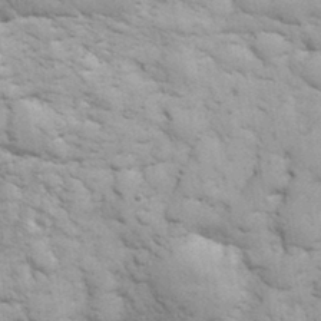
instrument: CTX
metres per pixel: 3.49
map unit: eHh
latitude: 32.0444
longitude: -67.8583
